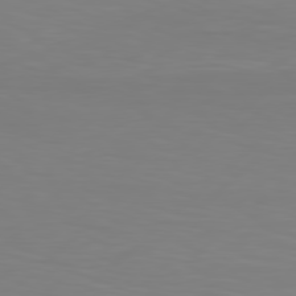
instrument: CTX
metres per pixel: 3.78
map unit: Hpe
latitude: 78.5546
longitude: -122.1011
